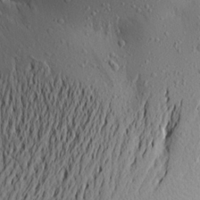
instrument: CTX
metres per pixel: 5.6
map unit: Aa
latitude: 19.7638
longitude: -148.1767
